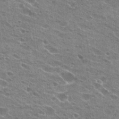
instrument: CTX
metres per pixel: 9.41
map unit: Hto
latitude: 23.9717
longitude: -42.2334
